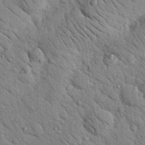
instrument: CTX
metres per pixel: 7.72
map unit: Nhu
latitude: 23.9339
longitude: -74.3656
